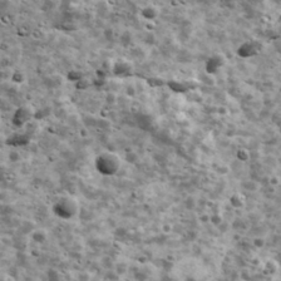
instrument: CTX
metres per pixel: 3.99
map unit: Ave
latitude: 17.0458
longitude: -134.4223
